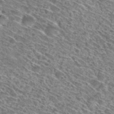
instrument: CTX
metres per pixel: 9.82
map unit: Hto
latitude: 30.0255
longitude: -45.8016
